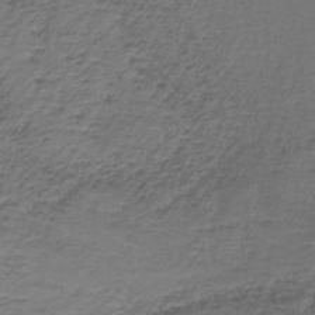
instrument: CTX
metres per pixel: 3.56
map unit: lHb
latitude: -42.8974
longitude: 58.2928
